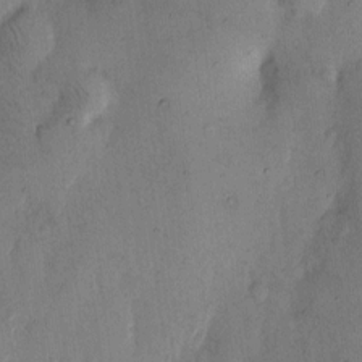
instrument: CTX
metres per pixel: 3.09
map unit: Hto
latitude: 11.3293
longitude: -61.6505
